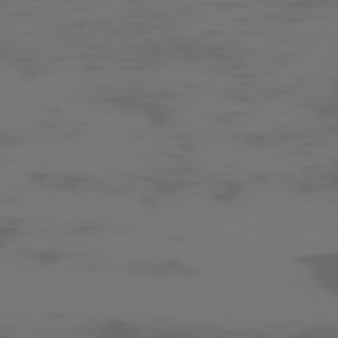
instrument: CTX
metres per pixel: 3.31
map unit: Ap
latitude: -77.8800
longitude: -63.4994
